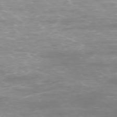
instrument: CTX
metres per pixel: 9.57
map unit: Ap
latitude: -74.8597
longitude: -76.7057
